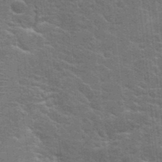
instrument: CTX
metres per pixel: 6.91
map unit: Hto
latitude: 23.6883
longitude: -47.3293
